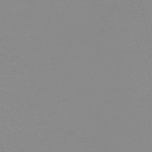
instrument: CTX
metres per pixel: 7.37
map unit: HNb
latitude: -56.1039
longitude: -42.5924
